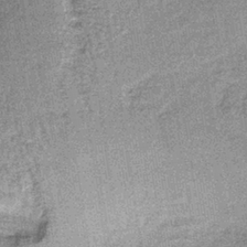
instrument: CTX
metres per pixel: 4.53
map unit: lHb
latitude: -37.5588
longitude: 65.7289
